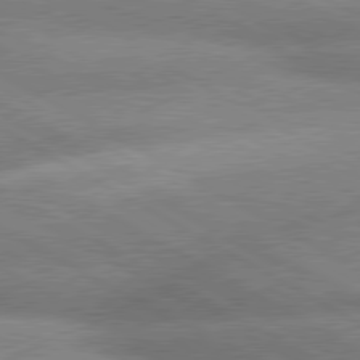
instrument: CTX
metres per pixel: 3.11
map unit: lApd
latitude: 80.0444
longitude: -163.9717
